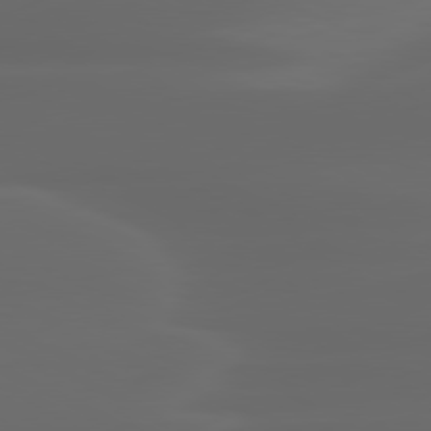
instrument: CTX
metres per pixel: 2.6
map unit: lApd
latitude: 80.1389
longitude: -116.3278
